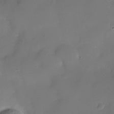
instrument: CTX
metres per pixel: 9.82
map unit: Nhe
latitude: -36.5007
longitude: -130.8191
